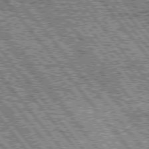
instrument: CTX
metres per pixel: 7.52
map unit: lApd
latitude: 76.2522
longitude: -75.7828
